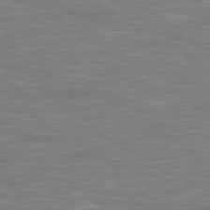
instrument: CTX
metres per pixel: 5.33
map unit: Hpe
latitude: 78.5546
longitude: 179.1809
